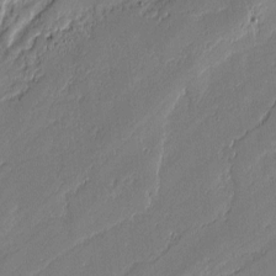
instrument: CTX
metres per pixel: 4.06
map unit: lAvf
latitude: -0.7841
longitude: -108.3656
